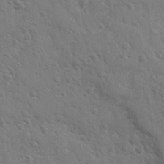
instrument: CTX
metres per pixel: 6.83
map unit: Ave
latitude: 10.7813
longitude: -103.2726
